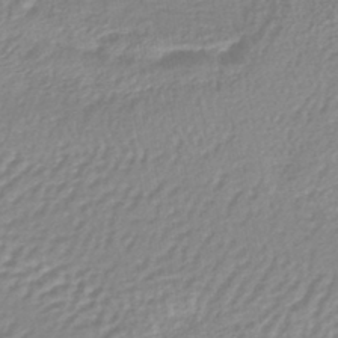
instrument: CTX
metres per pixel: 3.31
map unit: lHb
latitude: -41.8422
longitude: 75.6533
